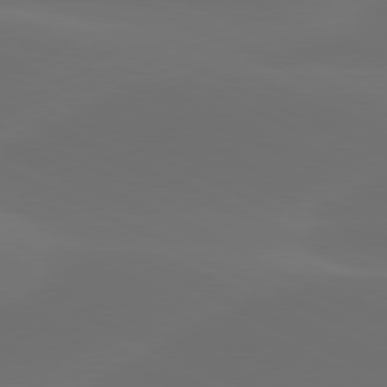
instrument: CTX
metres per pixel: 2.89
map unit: lApd
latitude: 80.6113
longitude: -82.2522
